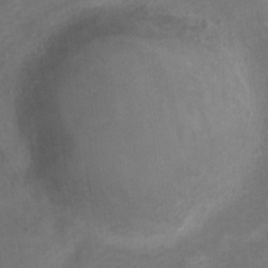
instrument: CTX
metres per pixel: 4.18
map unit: Hto
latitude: 4.9136
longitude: -32.2711
